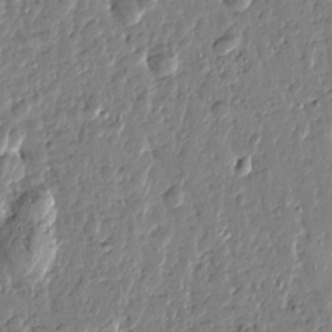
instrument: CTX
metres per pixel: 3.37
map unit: Htu
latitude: -0.3685
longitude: -178.4034
